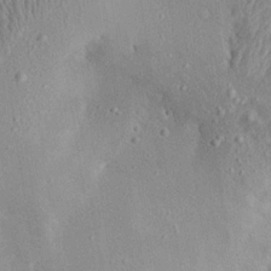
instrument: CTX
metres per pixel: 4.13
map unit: Aa
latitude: 15.2537
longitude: -142.3467
